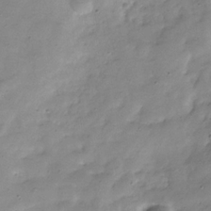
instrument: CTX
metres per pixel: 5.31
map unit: Hve
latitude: -32.0094
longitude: 90.7086
